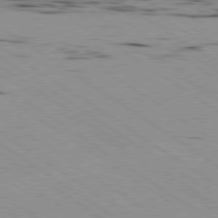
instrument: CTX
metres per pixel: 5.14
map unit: Hpe
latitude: -80.5385
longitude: 23.4455
